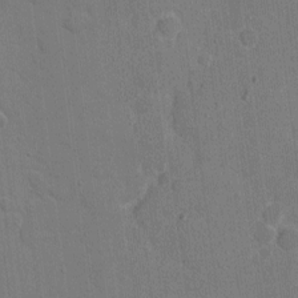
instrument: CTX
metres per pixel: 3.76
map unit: eHh
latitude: 6.4790
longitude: -67.2537
